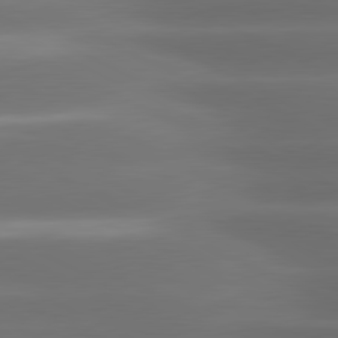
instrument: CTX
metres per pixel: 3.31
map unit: lApd
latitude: 80.9325
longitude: -141.9717
